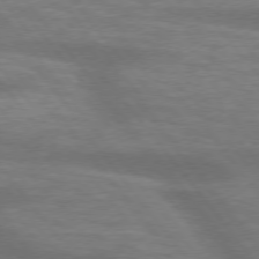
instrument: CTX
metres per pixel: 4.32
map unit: lApd
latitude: 75.1970
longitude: -58.3656
